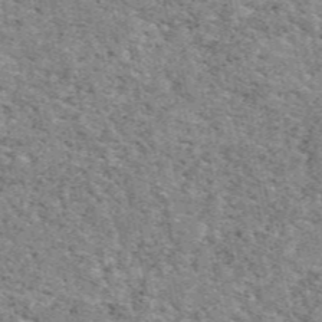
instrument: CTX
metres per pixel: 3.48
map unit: eAb
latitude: 48.6868
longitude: 116.1983
